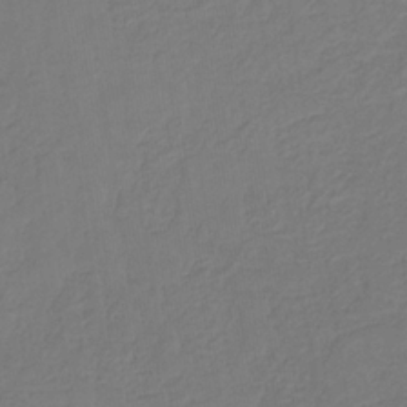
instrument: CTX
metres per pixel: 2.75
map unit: eHb
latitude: -31.3887
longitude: 71.9556
